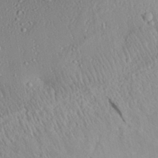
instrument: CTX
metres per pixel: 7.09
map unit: Aa
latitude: 31.5560
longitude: -134.0822
